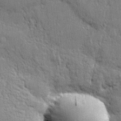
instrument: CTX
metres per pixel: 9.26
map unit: lHvf
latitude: 21.8584
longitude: 142.8785
